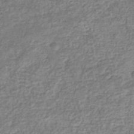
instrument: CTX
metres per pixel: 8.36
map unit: eHb
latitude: -36.9541
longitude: 80.3495
